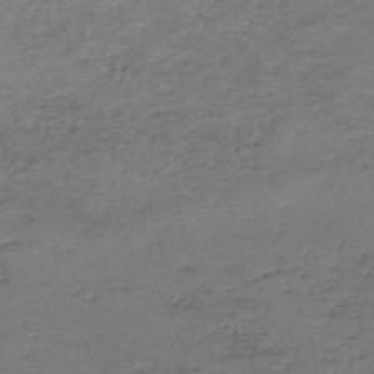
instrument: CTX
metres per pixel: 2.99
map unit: eHh
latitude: -54.2362
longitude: -89.9717
